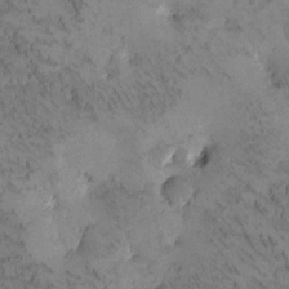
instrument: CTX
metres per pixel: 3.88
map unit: Htu
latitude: -3.9745
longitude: 172.9919
